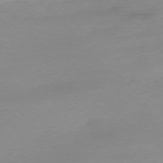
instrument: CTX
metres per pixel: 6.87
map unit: Hpe
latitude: -76.1606
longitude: -15.0648
